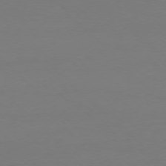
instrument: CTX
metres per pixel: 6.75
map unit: Ap
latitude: -77.0486
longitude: -70.2522
